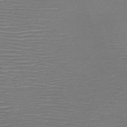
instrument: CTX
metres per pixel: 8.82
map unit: HNb
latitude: -46.9730
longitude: -41.7449
